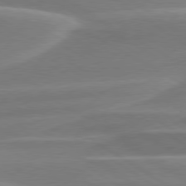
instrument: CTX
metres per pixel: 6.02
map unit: lApd
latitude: 79.6127
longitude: -114.4223
